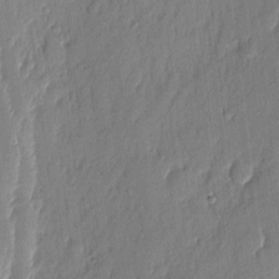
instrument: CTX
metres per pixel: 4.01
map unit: eHh
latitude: 4.1578
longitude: -76.6679
